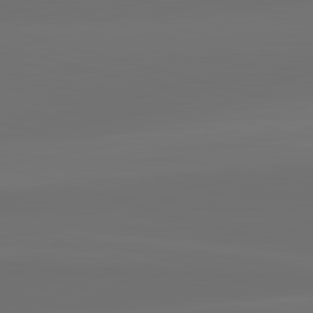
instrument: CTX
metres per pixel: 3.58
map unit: lApd
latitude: 83.4048
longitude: -133.5182
